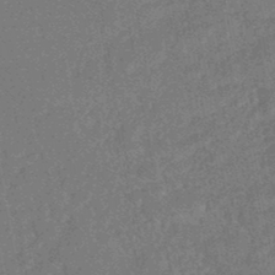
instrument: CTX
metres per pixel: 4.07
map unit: HNhu
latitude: -45.6533
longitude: 99.5021
